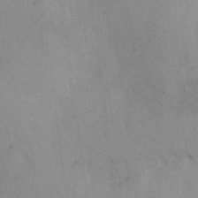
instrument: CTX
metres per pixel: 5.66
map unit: eHh
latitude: 8.4223
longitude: -63.0270
